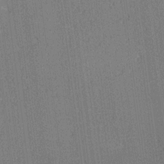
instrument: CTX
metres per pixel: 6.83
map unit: lAa
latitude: 12.4601
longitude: -107.5560
